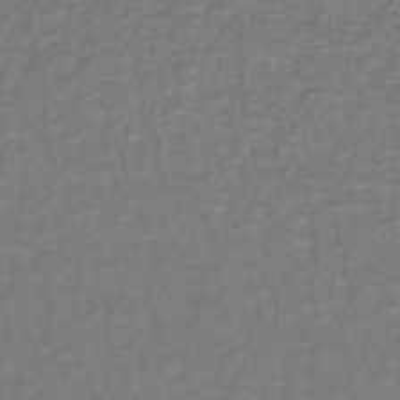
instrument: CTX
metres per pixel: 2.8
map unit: lHb
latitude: -42.4062
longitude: 56.9730
